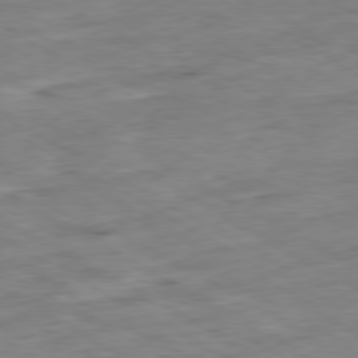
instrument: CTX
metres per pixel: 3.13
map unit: Ap
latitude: -80.3873
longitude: -83.7638
